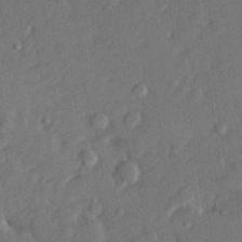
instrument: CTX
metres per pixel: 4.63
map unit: lHvf
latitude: 23.2159
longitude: 144.1795
